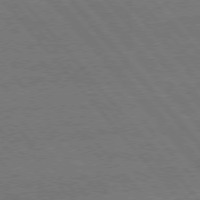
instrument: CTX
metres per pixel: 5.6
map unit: Hpe
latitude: 75.7261
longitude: -137.9339
